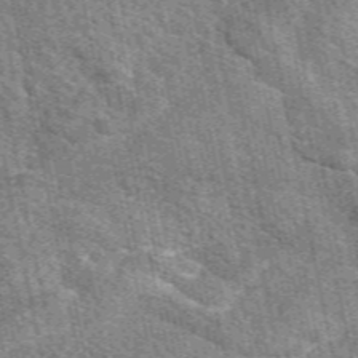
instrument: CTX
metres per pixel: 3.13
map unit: eAb
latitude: 50.2900
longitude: 112.4818
